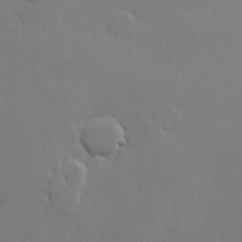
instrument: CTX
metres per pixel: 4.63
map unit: Hve
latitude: 22.7246
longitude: 145.8422
